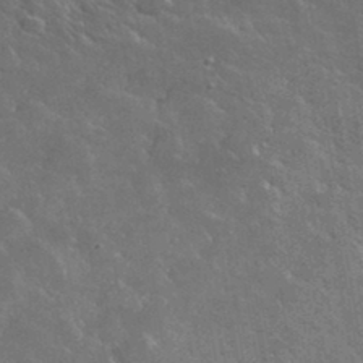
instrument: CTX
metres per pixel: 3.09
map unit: lHvf
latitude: 36.7624
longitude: -90.4223
